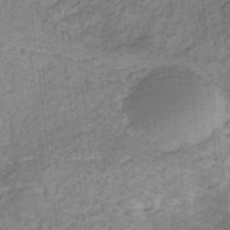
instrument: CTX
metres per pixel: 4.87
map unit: lHb
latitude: -30.7463
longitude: 65.8423
